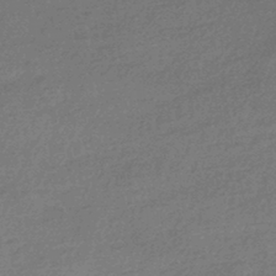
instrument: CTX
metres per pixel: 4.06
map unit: HNhu
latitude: -42.3684
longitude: 93.3321
